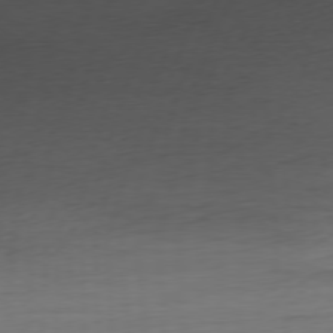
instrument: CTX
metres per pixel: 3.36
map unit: Ap
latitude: -76.9920
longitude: -72.9703
